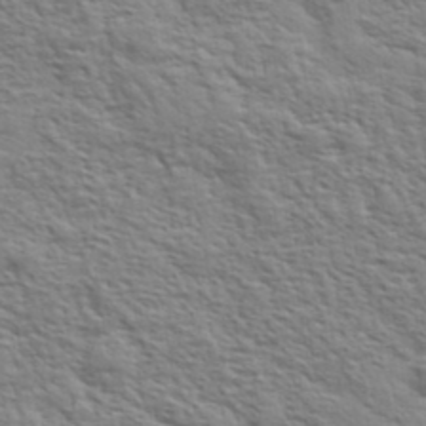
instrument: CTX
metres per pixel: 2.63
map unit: eHh
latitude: 37.2915
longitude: -80.9892
